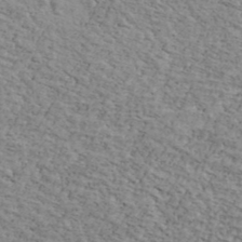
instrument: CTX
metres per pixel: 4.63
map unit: Ave
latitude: 41.4426
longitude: -109.4615
